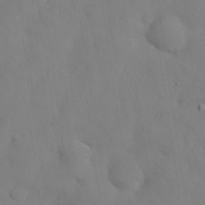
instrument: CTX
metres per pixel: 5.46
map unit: Nhu
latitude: 28.5546
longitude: -72.8002
